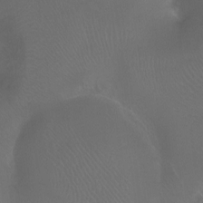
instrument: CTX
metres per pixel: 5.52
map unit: Ht
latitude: -11.5777
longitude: -44.3845
